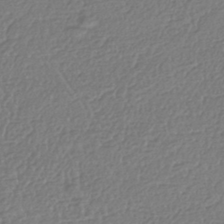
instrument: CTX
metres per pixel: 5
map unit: HNhu
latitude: -43.5399
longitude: 97.8423
